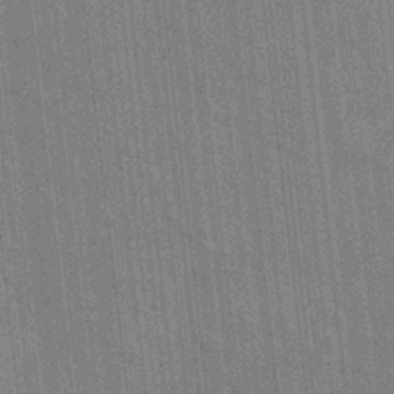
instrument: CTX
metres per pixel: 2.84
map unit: eHh
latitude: 5.1970
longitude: -74.4979
